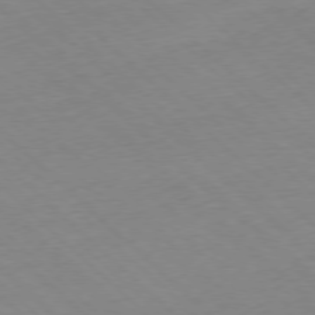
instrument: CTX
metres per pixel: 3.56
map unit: Ap
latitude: -77.9556
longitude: -60.7813
